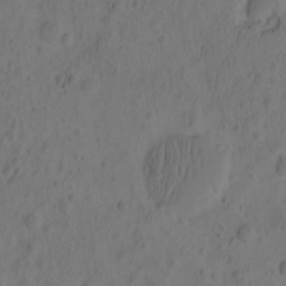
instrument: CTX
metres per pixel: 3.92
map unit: eHh
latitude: -2.1983
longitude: 16.6330
